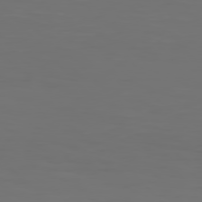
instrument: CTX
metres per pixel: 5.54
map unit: Hpe
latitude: 76.9324
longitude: -135.0647
